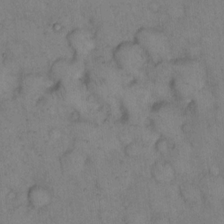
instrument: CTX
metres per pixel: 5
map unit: eHh
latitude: 15.0270
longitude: -64.0255
